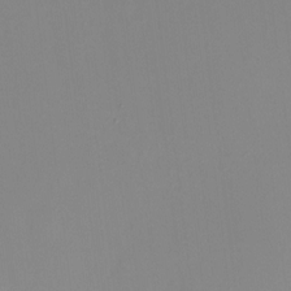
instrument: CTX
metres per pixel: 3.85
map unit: HNhu
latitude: 7.5371
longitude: 10.7463
